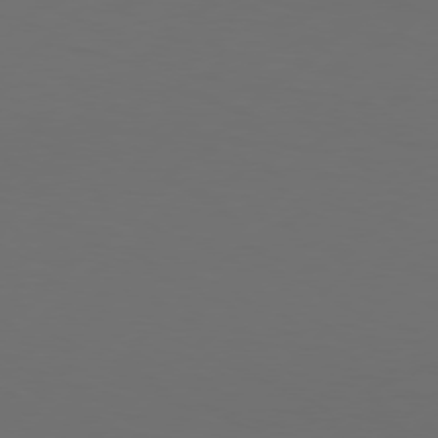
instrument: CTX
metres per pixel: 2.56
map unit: Hpe
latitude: 76.6868
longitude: -131.6505
